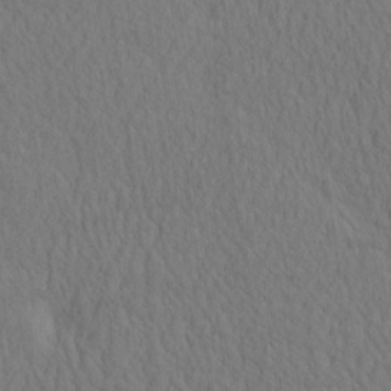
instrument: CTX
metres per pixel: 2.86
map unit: eHh
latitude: -3.1053
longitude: 15.6722
